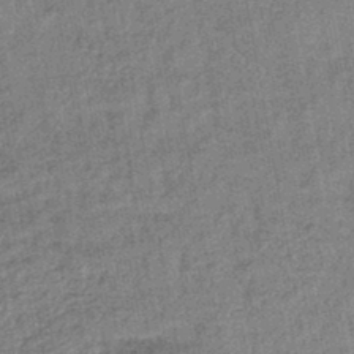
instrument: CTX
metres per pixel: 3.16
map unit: lHb
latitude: -43.4265
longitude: 80.4440
